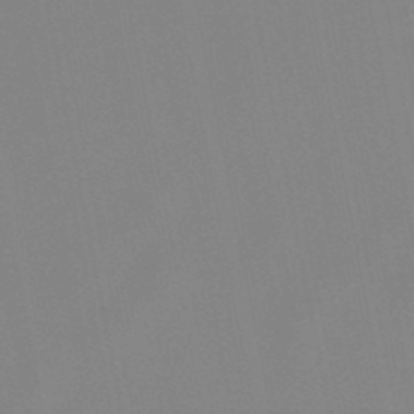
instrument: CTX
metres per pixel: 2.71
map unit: lHb
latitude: -48.3118
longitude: 70.0094
